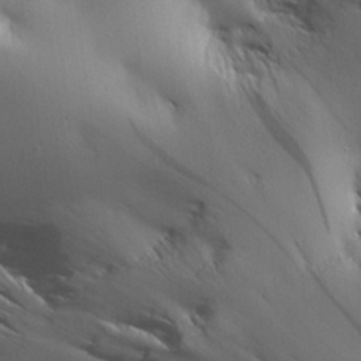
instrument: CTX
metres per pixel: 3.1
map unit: Aa
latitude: 25.7827
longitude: -144.0633
